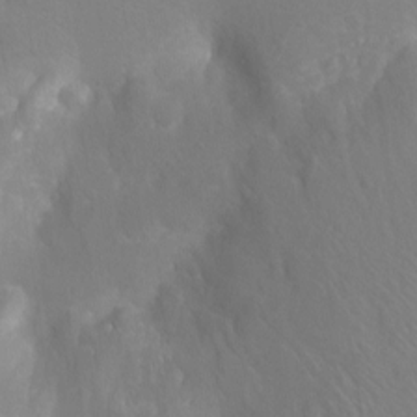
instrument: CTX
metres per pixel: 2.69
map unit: Nhu
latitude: -12.4062
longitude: -72.6680
